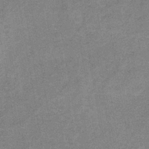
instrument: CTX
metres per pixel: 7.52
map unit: HNb
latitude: -33.5588
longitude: 57.5210
